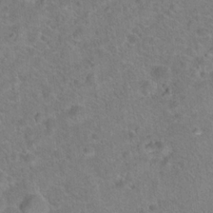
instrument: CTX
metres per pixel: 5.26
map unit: Hto
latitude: 18.0255
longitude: -43.4804
